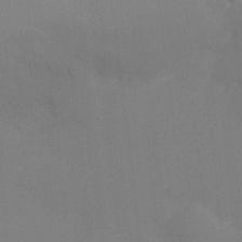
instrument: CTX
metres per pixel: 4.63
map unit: Ht
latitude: -5.8422
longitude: -25.4048
